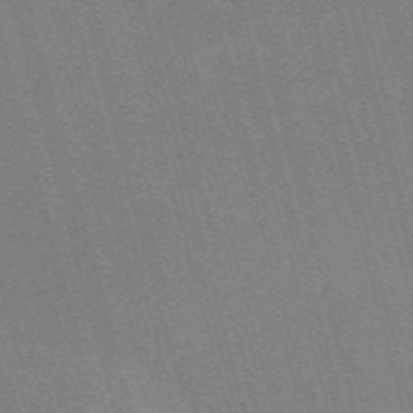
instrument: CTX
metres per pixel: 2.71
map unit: Nve
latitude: -58.2361
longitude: 62.8408
